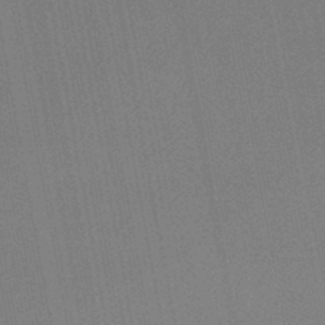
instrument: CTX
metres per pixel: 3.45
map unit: eHb
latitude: -45.1053
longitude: 87.2376
